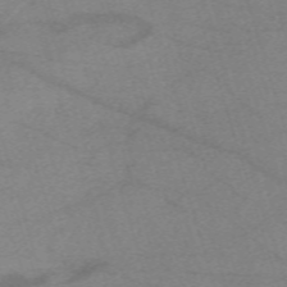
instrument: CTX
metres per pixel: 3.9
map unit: eHh
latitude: -62.1416
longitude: 54.6519
